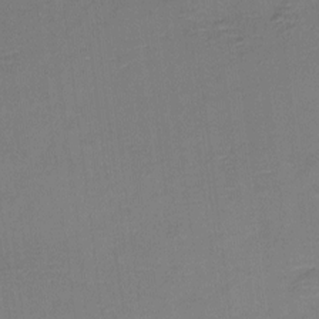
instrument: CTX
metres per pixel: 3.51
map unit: eHh
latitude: -3.6343
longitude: -80.1578
